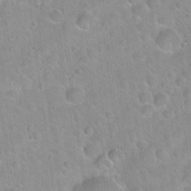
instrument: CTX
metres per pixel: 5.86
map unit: Hto
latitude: 21.3482
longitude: -52.5735
